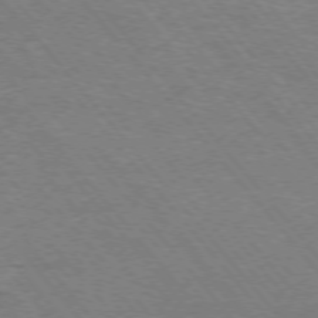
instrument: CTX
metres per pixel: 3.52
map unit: Hpe
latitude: -76.4251
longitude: -13.7450
